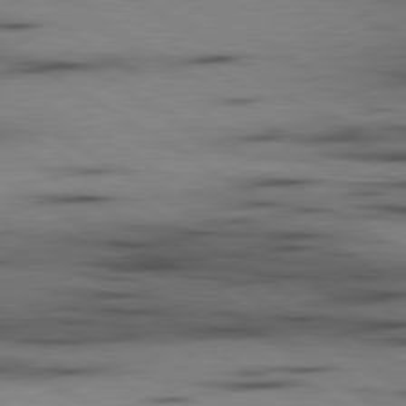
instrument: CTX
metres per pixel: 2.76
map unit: lApd
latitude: 80.0444
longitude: 158.8596
